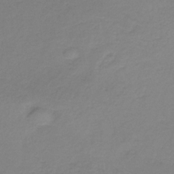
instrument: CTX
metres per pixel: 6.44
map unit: HNb
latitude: -33.7289
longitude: 53.5966
